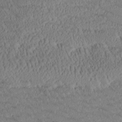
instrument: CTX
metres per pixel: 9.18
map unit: Htu
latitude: -1.0298
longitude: 175.7099
